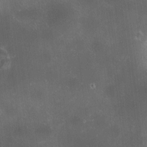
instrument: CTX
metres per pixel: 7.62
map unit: HNhu
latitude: 9.2537
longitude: 13.8800
